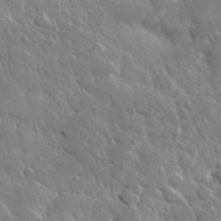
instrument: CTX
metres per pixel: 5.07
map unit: lHvf
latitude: 36.1578
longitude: -89.1781
